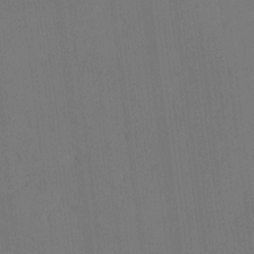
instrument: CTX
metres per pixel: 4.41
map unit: eHh
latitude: -3.4454
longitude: 17.3699
